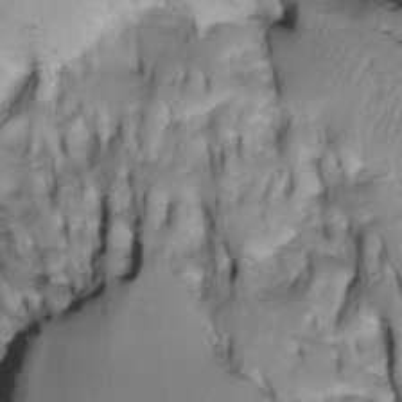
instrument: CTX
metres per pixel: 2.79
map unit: Htu
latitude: -4.4251
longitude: 150.3117
